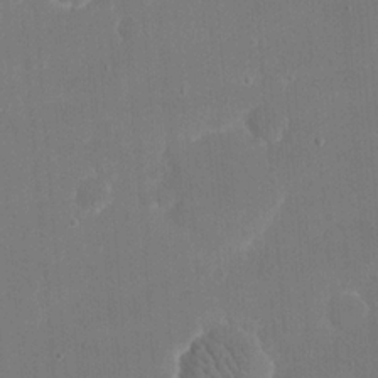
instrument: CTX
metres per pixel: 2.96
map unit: eHh
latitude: 19.9717
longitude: -67.9528
